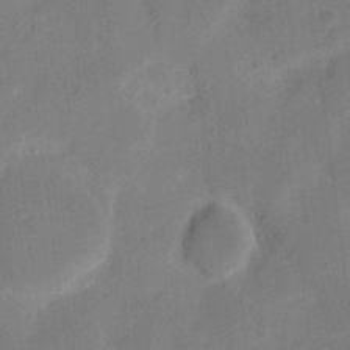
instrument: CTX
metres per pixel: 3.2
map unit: eHh
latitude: 11.1781
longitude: -66.8758
